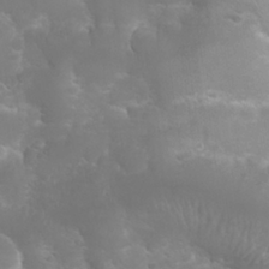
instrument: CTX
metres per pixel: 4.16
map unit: Nhu
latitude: 26.6113
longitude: -63.8395
